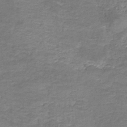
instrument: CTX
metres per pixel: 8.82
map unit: HNb
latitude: -36.9352
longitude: 51.4265
